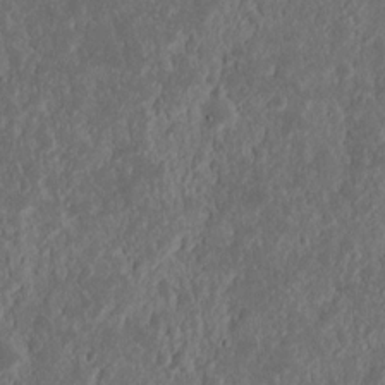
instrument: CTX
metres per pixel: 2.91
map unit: Nhu
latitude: 14.5357
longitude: -73.6883
